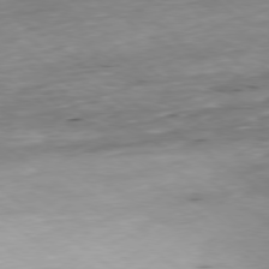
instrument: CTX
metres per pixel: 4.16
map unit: Ap
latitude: -79.0108
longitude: -91.9906
